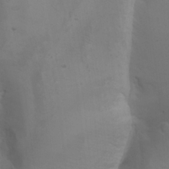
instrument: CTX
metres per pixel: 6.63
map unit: Aa
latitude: -3.3698
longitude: -73.3293
